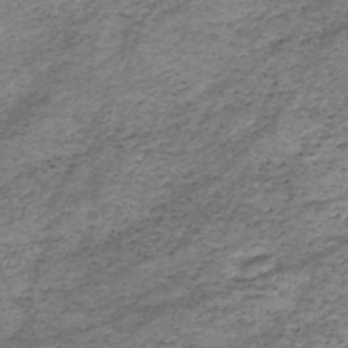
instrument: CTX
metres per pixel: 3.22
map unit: HNhu
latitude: -46.9730
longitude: 28.5763
